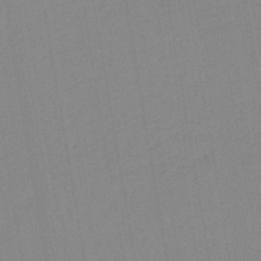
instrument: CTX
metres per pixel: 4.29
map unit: lHb
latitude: -46.1039
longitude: 73.0108
